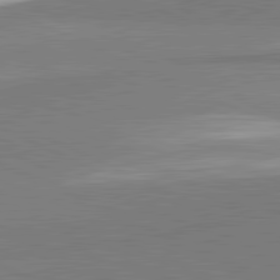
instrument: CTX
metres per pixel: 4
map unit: lApd
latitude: 81.8583
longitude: 162.1605
